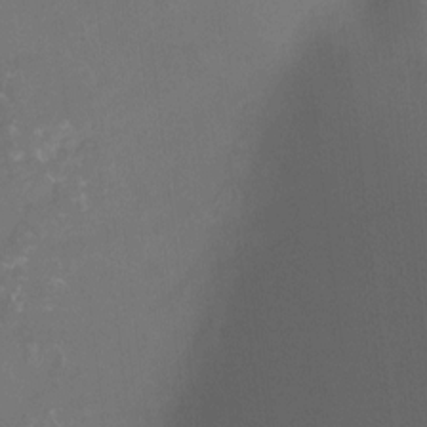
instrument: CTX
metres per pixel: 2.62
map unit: Ht
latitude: -11.3321
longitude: -27.4993
